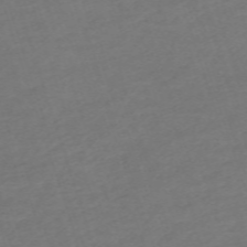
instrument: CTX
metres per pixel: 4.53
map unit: eHh
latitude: -62.8597
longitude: 53.4265
